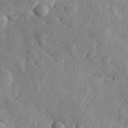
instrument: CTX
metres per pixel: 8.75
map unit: lHvf
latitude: 32.2900
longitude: -84.8380
